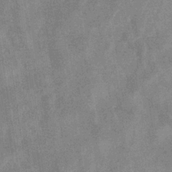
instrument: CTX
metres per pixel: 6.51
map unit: eHb
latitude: -34.1984
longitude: 73.2187
